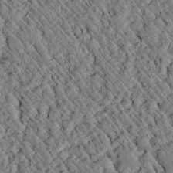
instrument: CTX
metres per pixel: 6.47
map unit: lAvf
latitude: 7.2159
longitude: 159.1809
